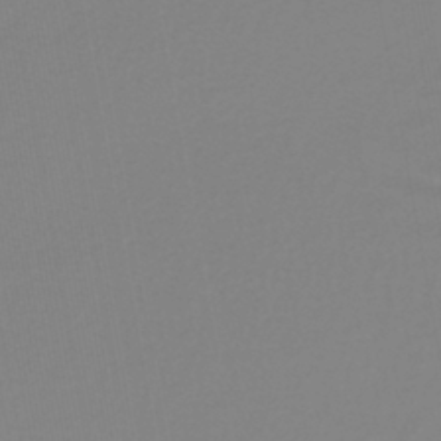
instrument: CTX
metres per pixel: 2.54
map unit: lHb
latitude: -41.3887
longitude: 63.5777
